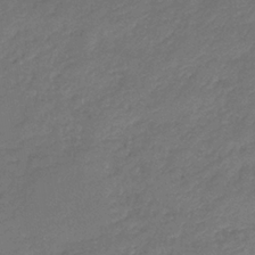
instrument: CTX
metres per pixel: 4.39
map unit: HNb
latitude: -36.1227
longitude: 50.5952
